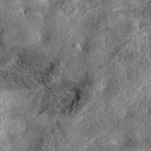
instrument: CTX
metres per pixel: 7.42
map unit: eAb
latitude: 37.3670
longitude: 110.4440
